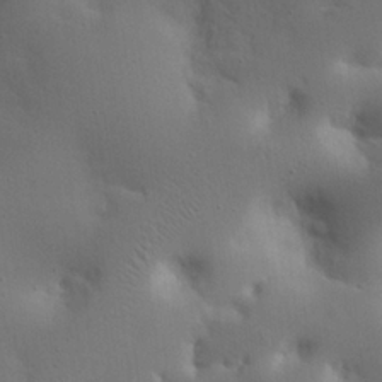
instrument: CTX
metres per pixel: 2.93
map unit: eHh
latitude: 23.9906
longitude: -71.0458
